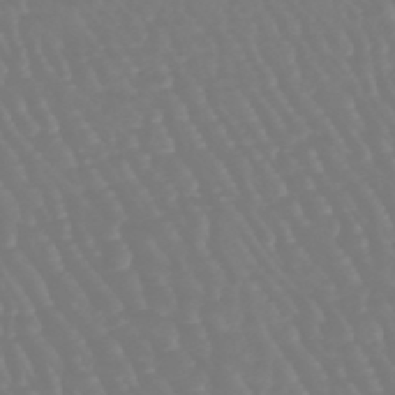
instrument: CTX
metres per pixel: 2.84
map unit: eHb
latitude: -46.1794
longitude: 79.5399
